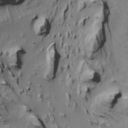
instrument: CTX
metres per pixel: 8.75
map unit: Htu
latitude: -4.7463
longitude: 150.1794
